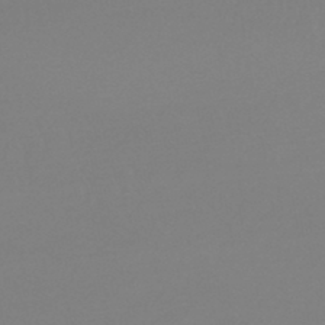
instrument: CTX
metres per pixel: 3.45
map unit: lHb
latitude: -44.5007
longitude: 64.2929
